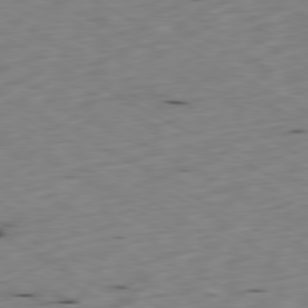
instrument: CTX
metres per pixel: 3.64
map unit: Ap
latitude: -80.3684
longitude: -70.3845
